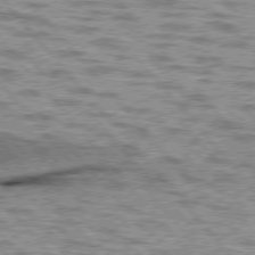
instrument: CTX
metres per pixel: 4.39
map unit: lApd
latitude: 76.7435
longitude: -71.1025
